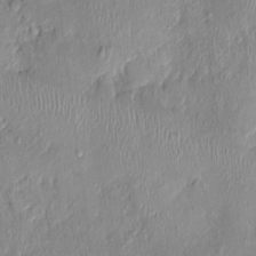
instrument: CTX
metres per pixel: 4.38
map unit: Nhu
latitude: 0.1389
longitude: -14.8947
